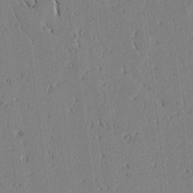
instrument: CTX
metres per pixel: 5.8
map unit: lAvf
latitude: 1.8772
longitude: -106.5546
